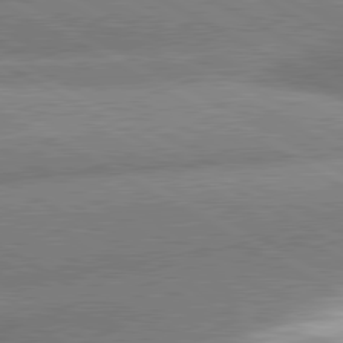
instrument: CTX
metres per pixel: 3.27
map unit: lApd
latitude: 80.8947
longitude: -162.8002
